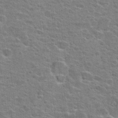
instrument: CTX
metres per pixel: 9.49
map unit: Hto
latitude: 24.0444
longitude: -47.9528
